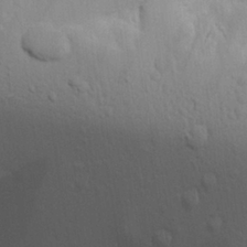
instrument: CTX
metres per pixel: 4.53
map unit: Aa
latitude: 26.2334
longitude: -136.5168
